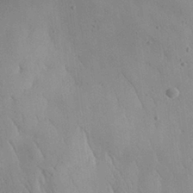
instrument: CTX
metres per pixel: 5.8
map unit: Aa
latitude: 25.8772
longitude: -142.8002
